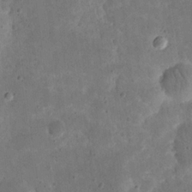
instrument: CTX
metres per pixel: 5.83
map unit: eHh
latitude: 19.8772
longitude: -63.5560
